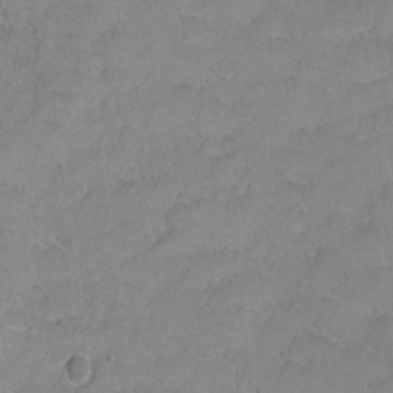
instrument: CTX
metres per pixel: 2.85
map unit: Hto
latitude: 2.3467
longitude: -32.9703
